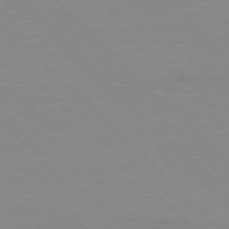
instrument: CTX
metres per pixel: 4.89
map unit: Ap
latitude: -77.4265
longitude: -87.2348
